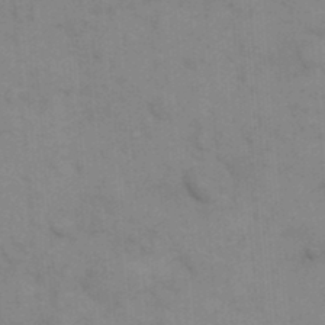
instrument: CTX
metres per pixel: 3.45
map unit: eHh
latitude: 18.0822
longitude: -64.1578
